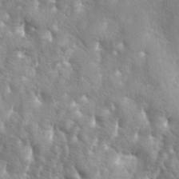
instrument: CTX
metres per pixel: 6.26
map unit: lAa
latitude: -6.1606
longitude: -125.3860
